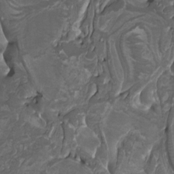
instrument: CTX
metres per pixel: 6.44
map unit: Nhu
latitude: -9.3698
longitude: -77.1214
